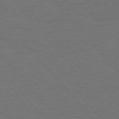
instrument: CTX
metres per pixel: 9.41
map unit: Hpe
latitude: 75.7261
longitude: -145.2726
